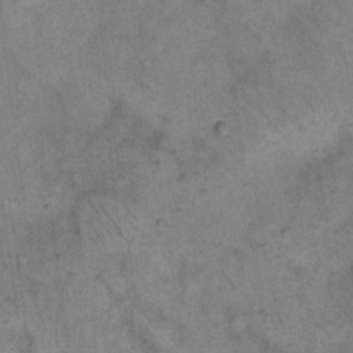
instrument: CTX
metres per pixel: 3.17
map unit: eHh
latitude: 14.6491
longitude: -65.0647
